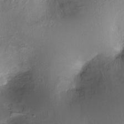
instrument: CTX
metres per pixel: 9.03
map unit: Ht
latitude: -16.0850
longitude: -41.6315
